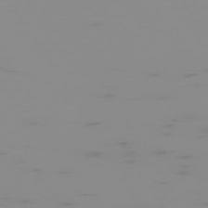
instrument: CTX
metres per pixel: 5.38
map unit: Hpe
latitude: -74.6708
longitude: 6.1794
